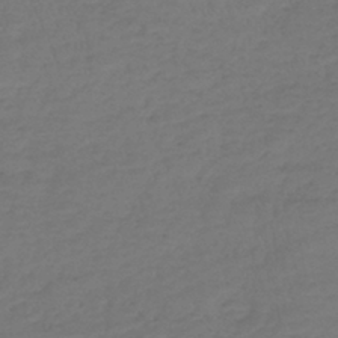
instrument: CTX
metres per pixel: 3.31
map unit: lHb
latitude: -39.9178
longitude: 68.1038
